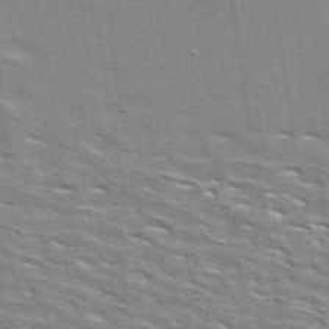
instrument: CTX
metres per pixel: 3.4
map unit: ANa
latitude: 40.7624
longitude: 29.4832
